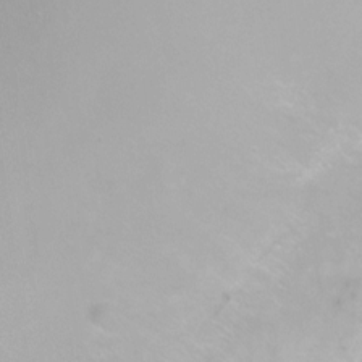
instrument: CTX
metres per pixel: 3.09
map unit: Ht
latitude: -6.3873
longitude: -30.2712
